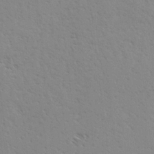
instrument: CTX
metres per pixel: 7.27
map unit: lAvf
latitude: -3.9178
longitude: -112.9703
